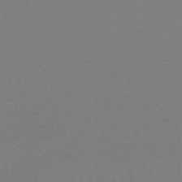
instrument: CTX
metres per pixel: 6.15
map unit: lHb
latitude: -44.5574
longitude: 64.4818
